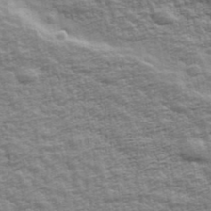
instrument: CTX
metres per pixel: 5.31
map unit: Ave
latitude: 42.5357
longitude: -112.1200
